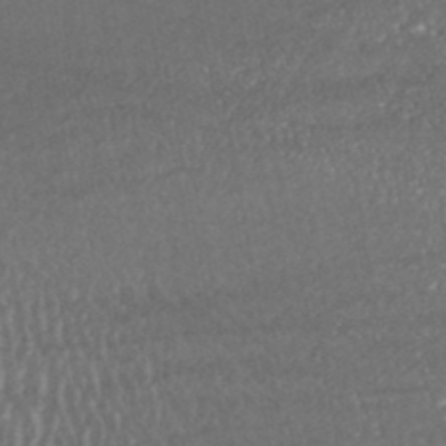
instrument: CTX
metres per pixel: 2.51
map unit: HNhu
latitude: -46.3684
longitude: 105.0675
